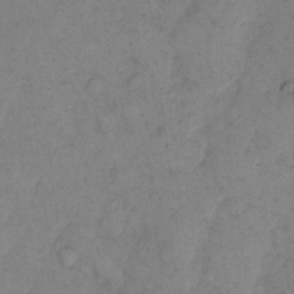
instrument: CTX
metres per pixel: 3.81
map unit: eHh
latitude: 10.9514
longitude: -62.6113
